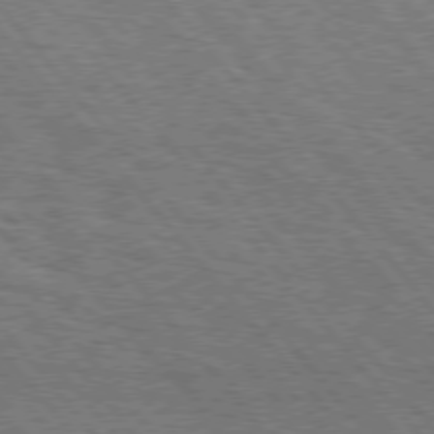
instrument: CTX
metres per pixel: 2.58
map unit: Hpe
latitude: 75.6505
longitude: -140.1955
